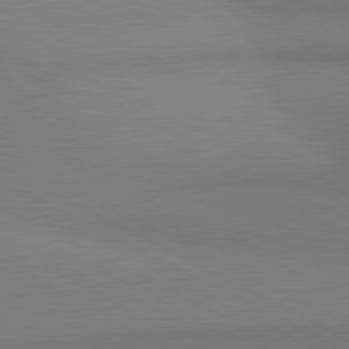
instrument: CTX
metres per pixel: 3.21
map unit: lApd
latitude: 81.0458
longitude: 145.7478
